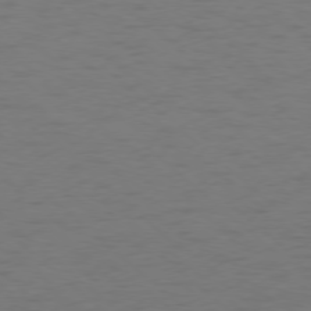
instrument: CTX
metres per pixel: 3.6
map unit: Hpe
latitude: -78.1605
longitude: -20.2334
